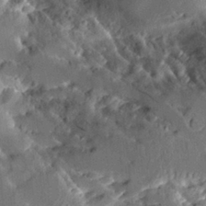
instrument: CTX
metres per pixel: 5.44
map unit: Aa
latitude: 10.5735
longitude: -126.2334
